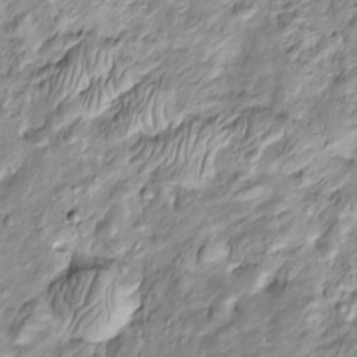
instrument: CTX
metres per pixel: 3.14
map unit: Htu
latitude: -4.9919
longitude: 157.4643
